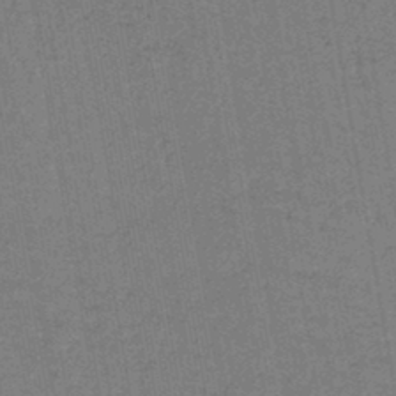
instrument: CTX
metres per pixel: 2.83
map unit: lHb
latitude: -42.7085
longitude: 62.8786
